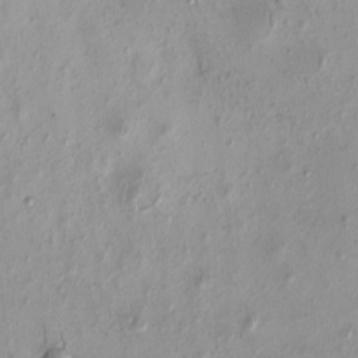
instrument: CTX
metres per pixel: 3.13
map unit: eHh
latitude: -0.2173
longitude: 15.4644
